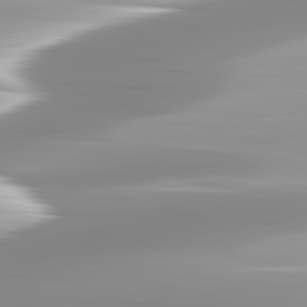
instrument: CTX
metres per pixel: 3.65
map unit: lApd
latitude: 82.8569
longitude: -139.2726
